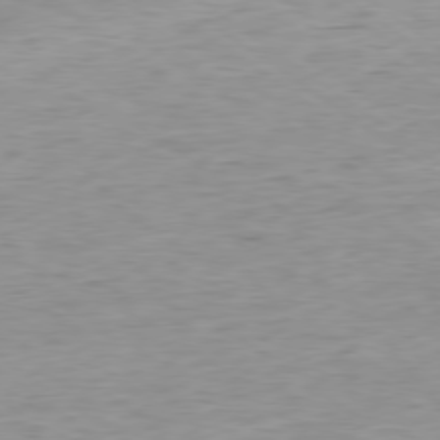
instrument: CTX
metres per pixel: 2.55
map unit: Hpe
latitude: -79.0297
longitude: 9.6911
